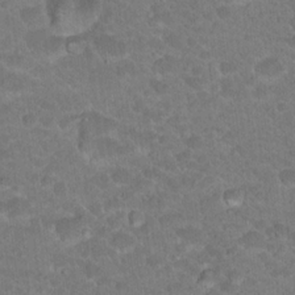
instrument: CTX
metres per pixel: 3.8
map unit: Hto
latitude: 18.8947
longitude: -35.5749
